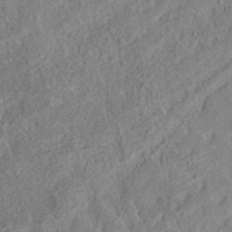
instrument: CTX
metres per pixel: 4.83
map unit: eAb
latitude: 36.5546
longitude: 113.1431
